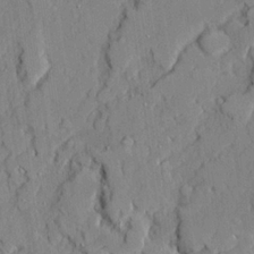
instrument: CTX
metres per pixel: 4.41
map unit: Ave
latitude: 21.5749
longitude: -129.4615
